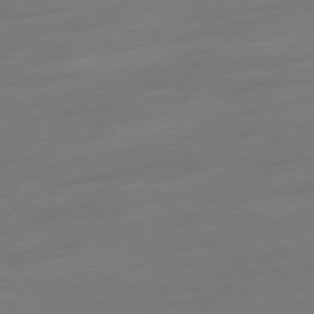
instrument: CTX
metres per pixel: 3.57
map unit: Ap
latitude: -78.3873
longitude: -57.4426
